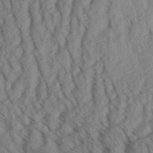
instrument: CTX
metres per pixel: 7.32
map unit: Aa
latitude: 30.4601
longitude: -138.5735
